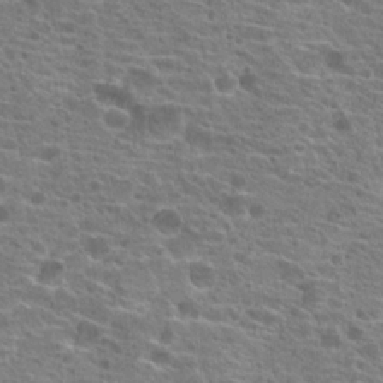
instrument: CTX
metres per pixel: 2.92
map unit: Hto
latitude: 20.3090
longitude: -41.6315
